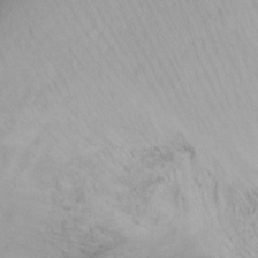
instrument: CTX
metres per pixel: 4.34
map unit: Ht
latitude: -14.8786
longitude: -42.3089
